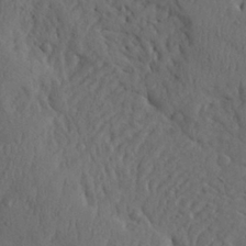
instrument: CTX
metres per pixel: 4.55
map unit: Ave
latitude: 23.4804
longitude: -134.8947
